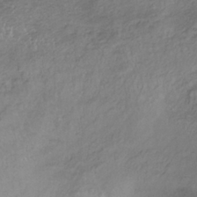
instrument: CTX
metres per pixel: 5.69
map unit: lHb
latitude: -35.2754
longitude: 67.9745
